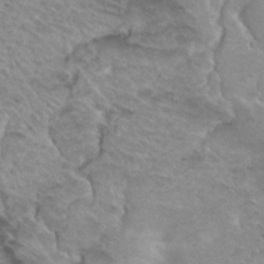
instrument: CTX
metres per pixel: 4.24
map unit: Hto
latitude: 31.1592
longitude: -47.9528
